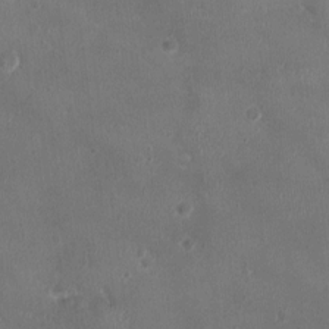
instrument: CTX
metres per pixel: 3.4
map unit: Ht
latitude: -2.0849
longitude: -19.6694
